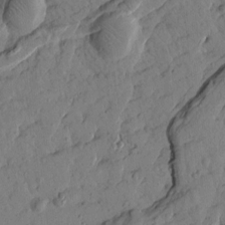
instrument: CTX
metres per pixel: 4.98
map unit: Htu
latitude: 1.5749
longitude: 178.0283
